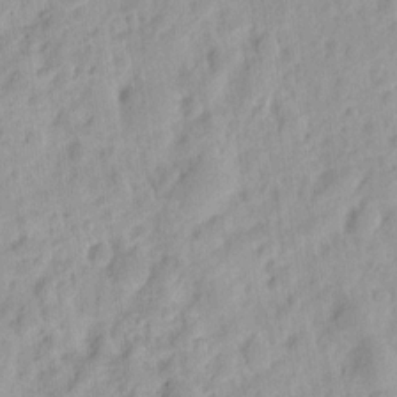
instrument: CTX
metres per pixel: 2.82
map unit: eHh
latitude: 8.3467
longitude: -74.9703
